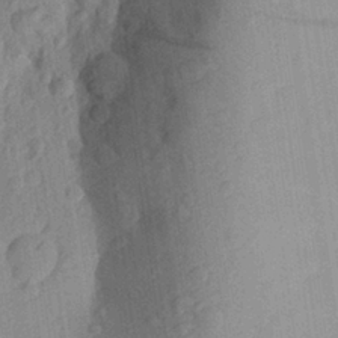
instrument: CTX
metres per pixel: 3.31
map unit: Aa
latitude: 26.8569
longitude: -145.5371
